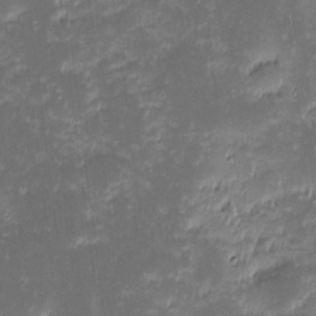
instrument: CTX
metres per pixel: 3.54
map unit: eHh
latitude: -2.0283
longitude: -86.0255
